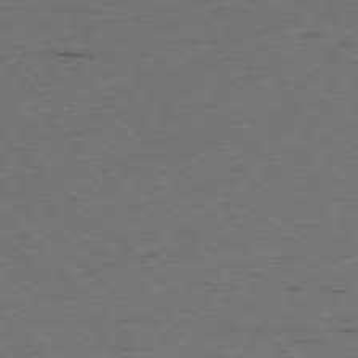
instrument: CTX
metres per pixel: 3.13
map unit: Ap
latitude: -78.4251
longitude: -62.2901
